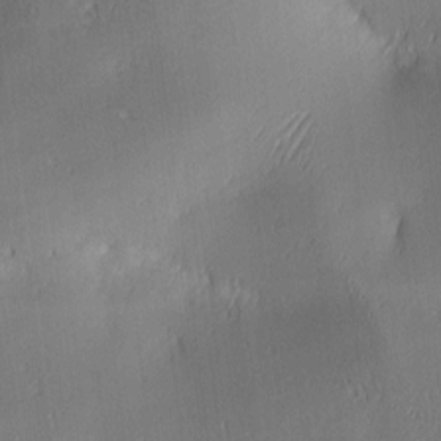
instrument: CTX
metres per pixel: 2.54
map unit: lAa
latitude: 3.4426
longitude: -117.4238
